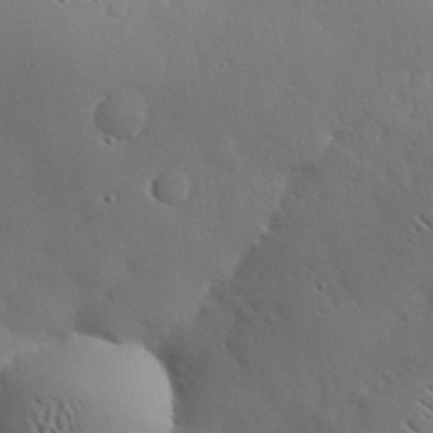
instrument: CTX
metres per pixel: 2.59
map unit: eHh
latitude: 30.3090
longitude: -82.3845
